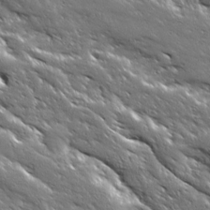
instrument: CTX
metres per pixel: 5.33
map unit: Ave
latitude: 18.8191
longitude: -136.7624
